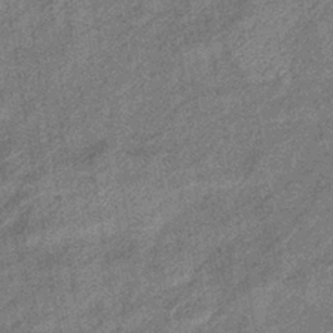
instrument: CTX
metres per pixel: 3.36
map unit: eHb
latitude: -39.9556
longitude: 79.5588
